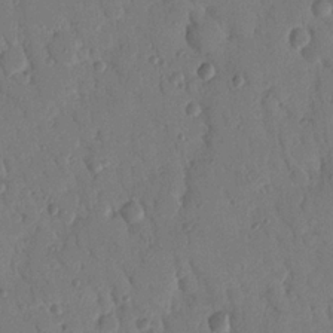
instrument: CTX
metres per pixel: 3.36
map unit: Nhu
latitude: 17.2726
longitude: -78.9136
